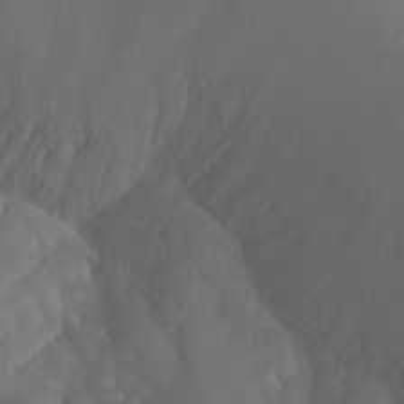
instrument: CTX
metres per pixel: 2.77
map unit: Aa
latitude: -13.2187
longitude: -67.6127
